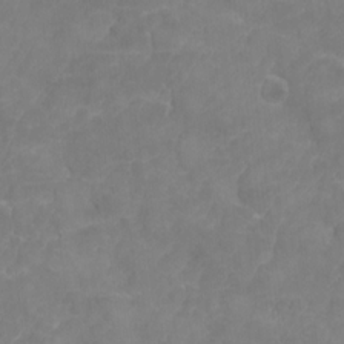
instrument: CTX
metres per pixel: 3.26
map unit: Nhe
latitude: -1.3888
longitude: -58.9892
